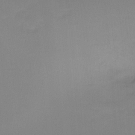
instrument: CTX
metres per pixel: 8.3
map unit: Ht
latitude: -15.4644
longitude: -53.1592
